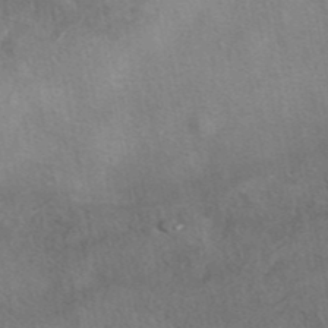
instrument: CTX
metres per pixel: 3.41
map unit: eAb
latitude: 41.5371
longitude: 103.1242
